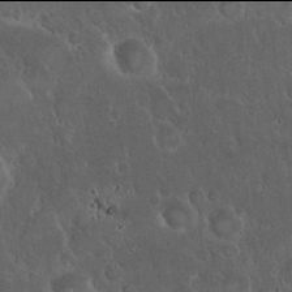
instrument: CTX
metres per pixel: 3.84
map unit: eHh
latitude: 21.9906
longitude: -58.5546
